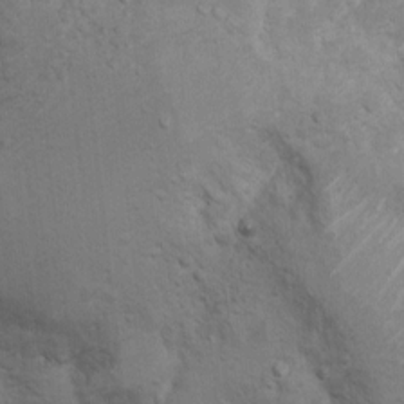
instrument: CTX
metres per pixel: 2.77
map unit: Ht
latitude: 5.2915
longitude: -29.1781
